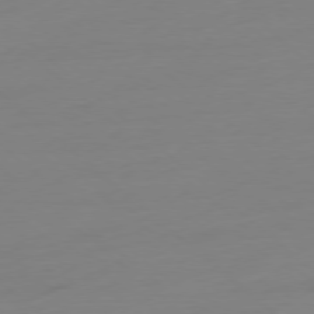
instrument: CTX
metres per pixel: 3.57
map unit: Ap
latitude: -78.2739
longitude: -77.3670
